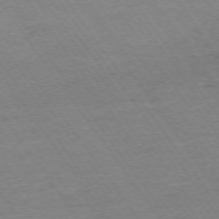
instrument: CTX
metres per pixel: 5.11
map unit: Ap
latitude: -74.6897
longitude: -83.1214
